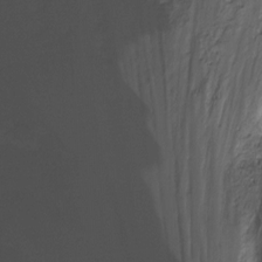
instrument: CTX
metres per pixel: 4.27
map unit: Hto
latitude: -13.3510
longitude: -42.7057
